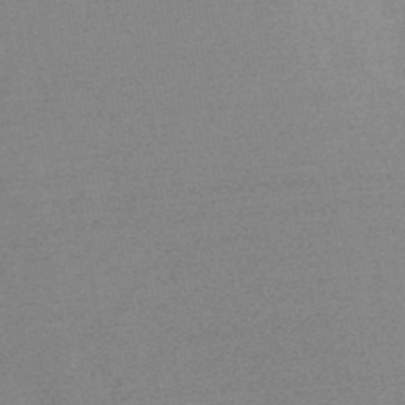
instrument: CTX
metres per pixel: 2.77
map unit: HNb
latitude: -48.1039
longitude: 57.6155
